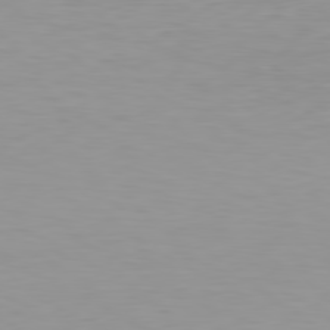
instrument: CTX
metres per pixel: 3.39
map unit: Hpe
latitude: 78.3845
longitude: -144.4790
